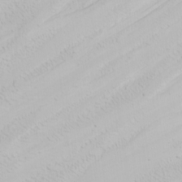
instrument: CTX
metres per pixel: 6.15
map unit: Nhu
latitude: -0.2362
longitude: -75.5560
